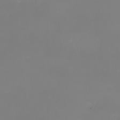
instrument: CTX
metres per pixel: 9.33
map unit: Nhu
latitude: -6.9163
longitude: -79.9150
